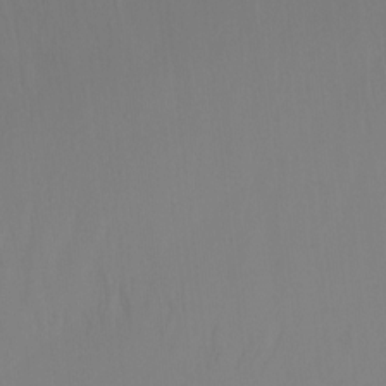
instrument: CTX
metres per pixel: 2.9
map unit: Hto
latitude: -6.7841
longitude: -47.9339
